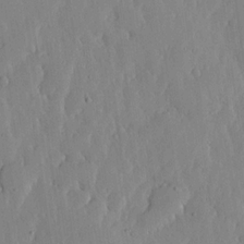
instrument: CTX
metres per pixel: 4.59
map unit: lHvf
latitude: 17.5560
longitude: -115.1025
